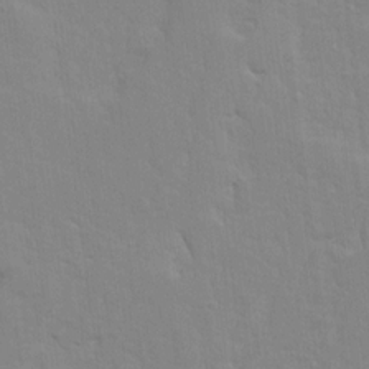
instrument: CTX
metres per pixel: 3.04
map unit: Ave
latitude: 13.0270
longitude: -134.1389
